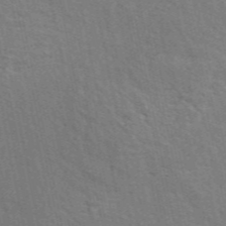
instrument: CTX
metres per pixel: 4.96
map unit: ANa
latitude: 48.4223
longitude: -75.8394
